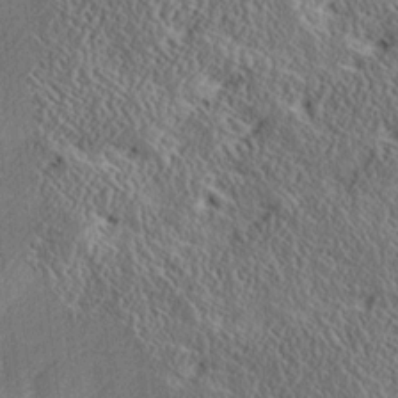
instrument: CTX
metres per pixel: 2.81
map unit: Ave
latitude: 17.1592
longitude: -138.3656
